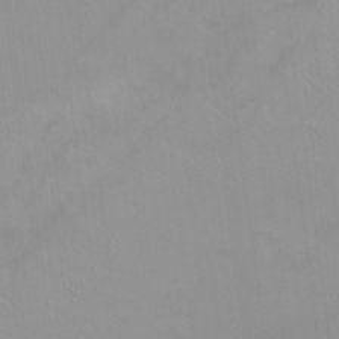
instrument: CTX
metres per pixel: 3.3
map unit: Hto
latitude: -11.9556
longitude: -40.3089
